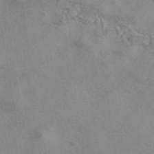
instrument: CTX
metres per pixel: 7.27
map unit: eAb
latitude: 41.8205
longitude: 110.1605
